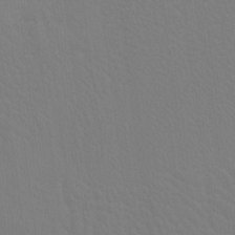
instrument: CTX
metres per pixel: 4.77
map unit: Htu
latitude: -7.0675
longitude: -69.3481
